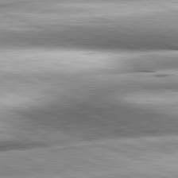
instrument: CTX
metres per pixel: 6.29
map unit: lApd
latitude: 81.8205
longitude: -167.8016
